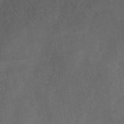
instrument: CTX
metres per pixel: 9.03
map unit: HNb
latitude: -30.7463
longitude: 63.3131
